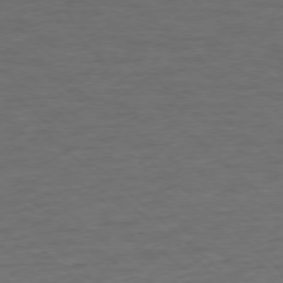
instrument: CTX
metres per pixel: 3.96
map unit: Ap
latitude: -77.4265
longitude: -93.4615
